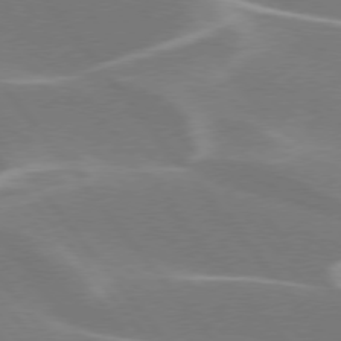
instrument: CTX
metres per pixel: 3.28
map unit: lApd
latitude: 75.9906
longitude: -62.5924
